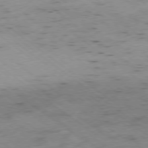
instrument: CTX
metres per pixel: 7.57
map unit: Hpe
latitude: -78.4062
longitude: -22.1011
